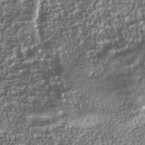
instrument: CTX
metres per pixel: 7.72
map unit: Nhu
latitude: -40.9353
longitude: -86.0822
